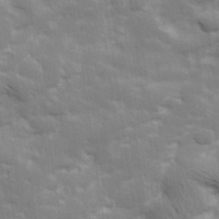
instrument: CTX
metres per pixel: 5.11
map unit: Hve
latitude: 31.3671
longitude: 149.7100
